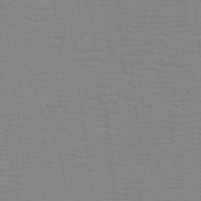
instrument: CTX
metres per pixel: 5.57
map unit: eHh
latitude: -3.5021
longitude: -85.9717
